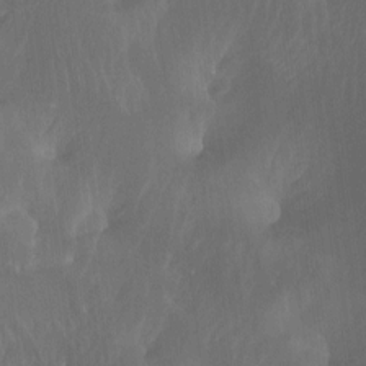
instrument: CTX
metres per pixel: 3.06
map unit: Htu
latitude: -6.8786
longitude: -49.1781
